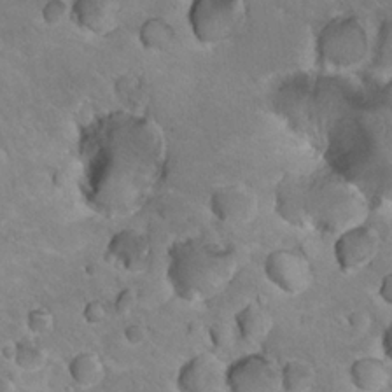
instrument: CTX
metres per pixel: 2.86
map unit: Nhu
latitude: 18.5923
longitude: -32.8569
